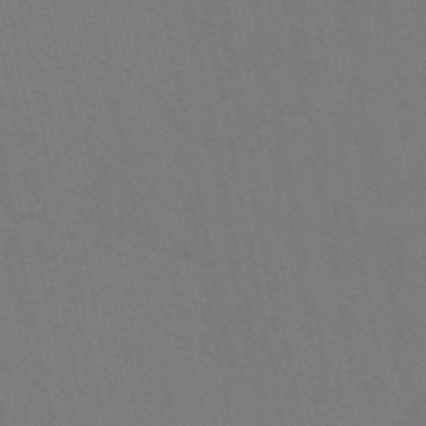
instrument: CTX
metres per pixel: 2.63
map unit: eAb
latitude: 45.8205
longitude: 121.3320
